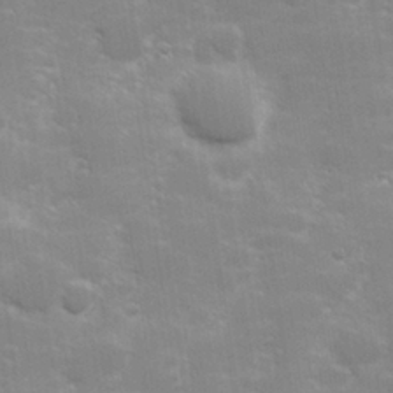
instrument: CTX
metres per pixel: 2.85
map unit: Hve
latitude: 31.1026
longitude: 149.7478
